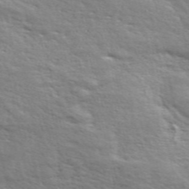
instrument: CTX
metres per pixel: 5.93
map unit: ANa
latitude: 49.8772
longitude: -75.1970
